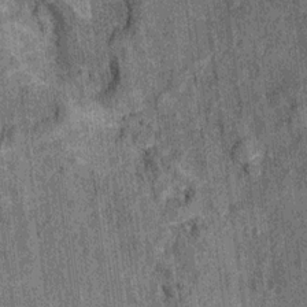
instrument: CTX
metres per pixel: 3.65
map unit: Ht
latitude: 8.7435
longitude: -37.8205
